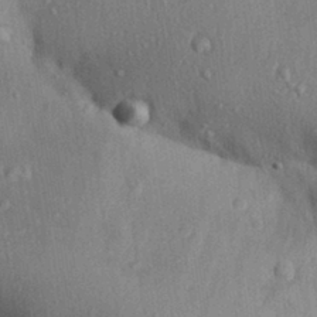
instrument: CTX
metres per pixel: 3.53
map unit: Aa
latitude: 31.1970
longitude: -133.2159
